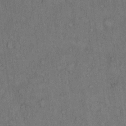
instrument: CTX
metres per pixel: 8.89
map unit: Hto
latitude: 10.8002
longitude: -59.4993
